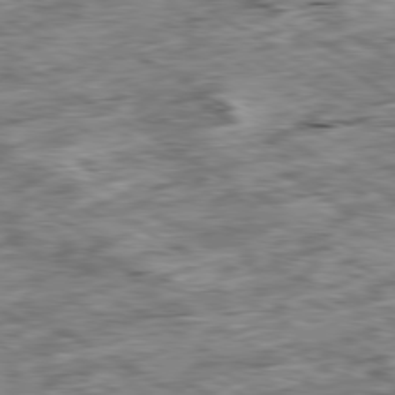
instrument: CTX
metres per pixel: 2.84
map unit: Ap
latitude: -80.3307
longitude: -90.0444
